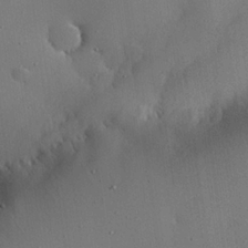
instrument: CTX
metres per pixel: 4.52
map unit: eHh
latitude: 23.9717
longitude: -91.2348
